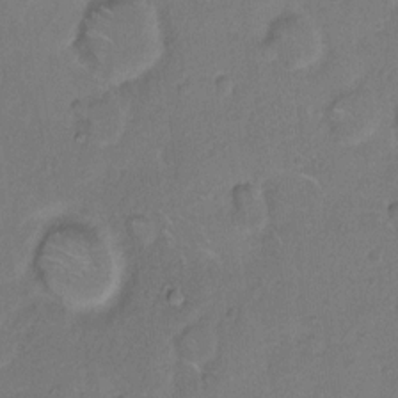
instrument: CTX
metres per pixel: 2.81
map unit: Hto
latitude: 7.6127
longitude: -61.8772
